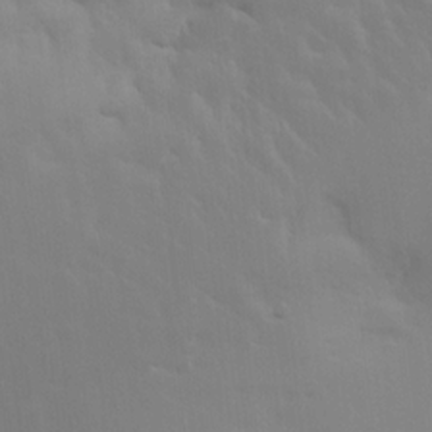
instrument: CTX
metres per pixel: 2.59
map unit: HNhu
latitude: 13.8395
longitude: 13.1809
